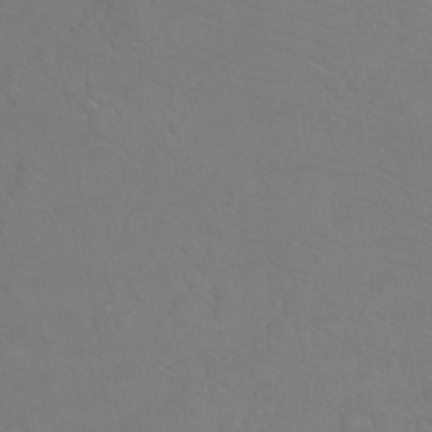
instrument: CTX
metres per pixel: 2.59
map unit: Htu
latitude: -12.7274
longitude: -70.7435
